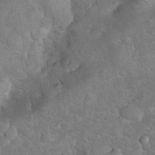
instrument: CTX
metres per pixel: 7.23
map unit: eHh
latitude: 33.2348
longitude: -65.9528
